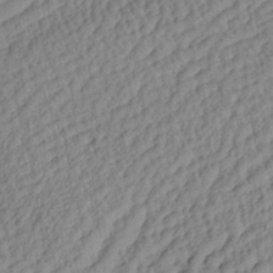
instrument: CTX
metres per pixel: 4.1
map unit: Aa
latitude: 29.1403
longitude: -137.5749
